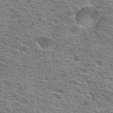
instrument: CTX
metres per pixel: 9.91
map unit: Hto
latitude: 21.2915
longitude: -41.8583
